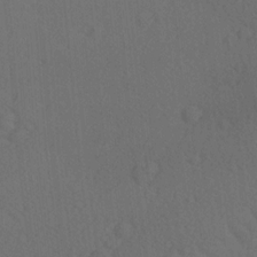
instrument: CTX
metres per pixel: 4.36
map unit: Ave
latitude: -8.5574
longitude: -121.0648
